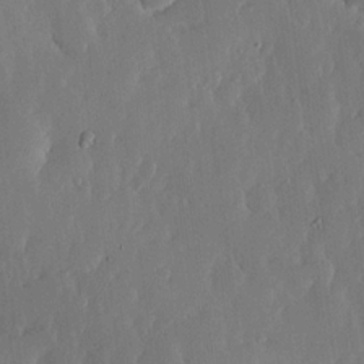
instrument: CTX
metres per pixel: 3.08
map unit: lHvf
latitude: 17.0081
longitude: -115.2536
